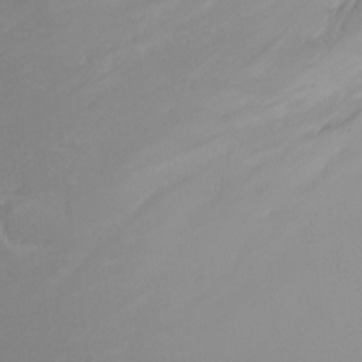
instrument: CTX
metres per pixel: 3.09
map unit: Nhu
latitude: -6.0472
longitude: -91.5938
